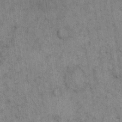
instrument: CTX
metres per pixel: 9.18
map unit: eHh
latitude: 15.8962
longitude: -66.1011
